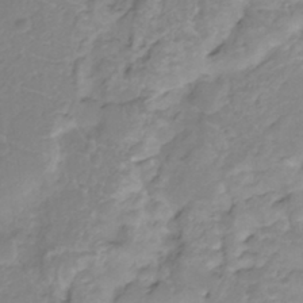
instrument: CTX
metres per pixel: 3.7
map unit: Nhu
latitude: -11.6722
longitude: -22.7057
